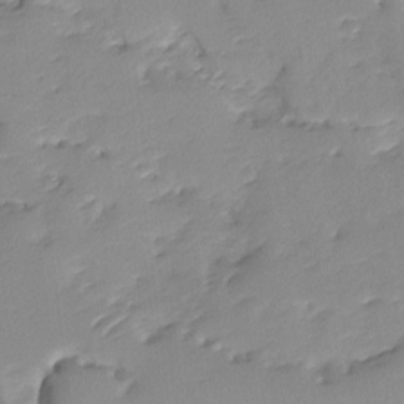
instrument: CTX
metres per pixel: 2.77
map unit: Ave
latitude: -8.5196
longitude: -117.2726
